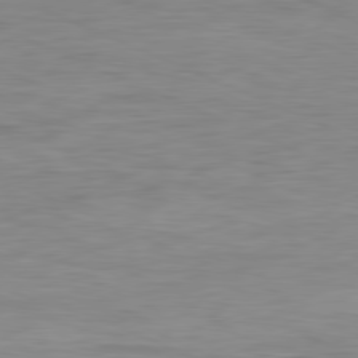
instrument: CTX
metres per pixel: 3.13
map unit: Ap
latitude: -81.2187
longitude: -81.2537
